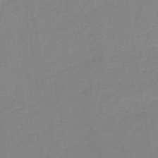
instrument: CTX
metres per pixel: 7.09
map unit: lHb
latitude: -40.6140
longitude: 74.6708
